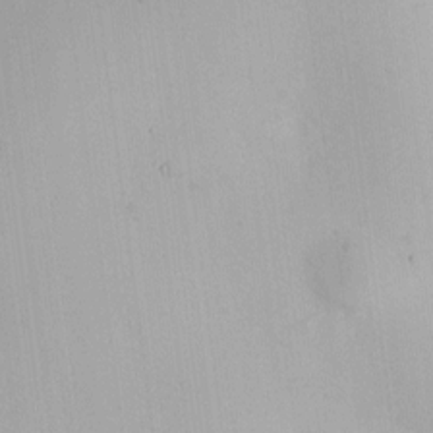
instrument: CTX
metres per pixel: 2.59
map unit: HNhu
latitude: 6.8002
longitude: 12.8030
